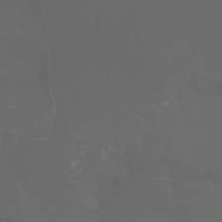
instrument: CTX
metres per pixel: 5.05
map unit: Nhu
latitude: -7.7099
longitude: -83.2725
